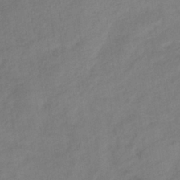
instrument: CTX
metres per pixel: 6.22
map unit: lHb
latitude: -35.4643
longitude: 72.1039
